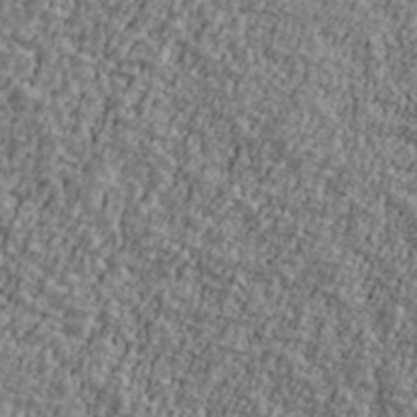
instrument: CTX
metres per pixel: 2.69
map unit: Ave
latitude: 41.3859
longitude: -111.3104
